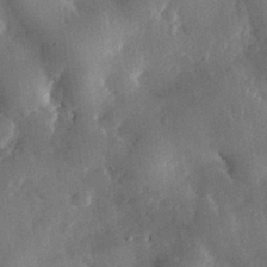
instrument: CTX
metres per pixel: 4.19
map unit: eHh
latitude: 30.5546
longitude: -80.3089
